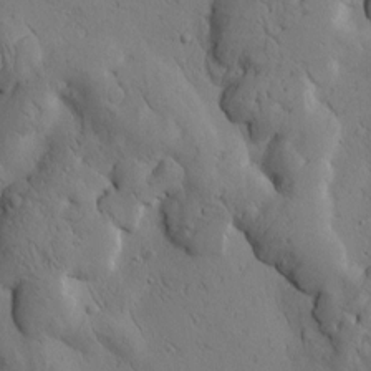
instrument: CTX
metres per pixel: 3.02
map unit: Htu
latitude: 2.9513
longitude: 178.2739
